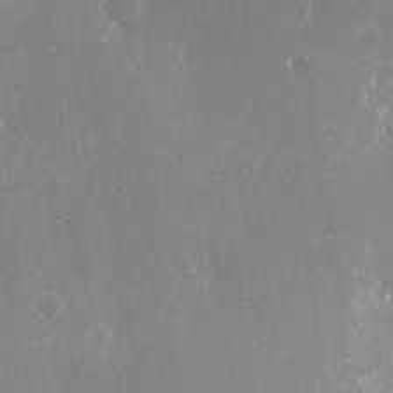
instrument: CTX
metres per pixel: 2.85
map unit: Nhu
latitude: -25.2754
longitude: -71.9150
